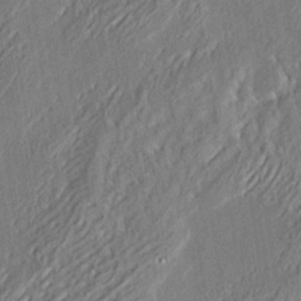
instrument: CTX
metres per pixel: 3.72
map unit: eHh
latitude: 4.0633
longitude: -77.6127
